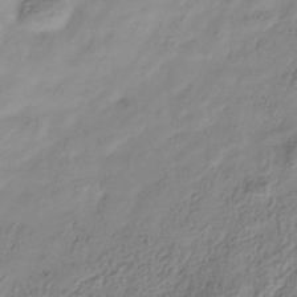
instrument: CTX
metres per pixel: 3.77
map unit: Hve
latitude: -34.4818
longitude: 88.8219
